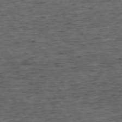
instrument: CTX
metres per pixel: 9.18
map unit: Ap
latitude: -75.8612
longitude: -92.4601
